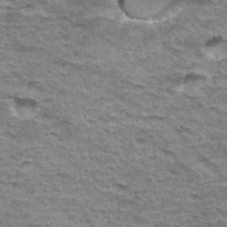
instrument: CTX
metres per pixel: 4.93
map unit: Hto
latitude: 35.8772
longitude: -43.2915
